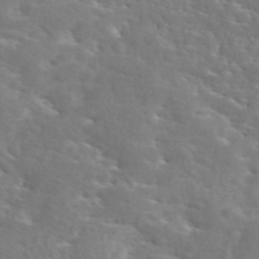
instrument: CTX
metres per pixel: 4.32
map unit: eAb
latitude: 44.9325
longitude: 125.5777
